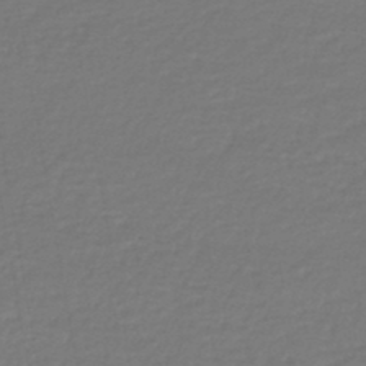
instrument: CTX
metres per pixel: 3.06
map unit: lHb
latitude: -45.9556
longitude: 60.6518
